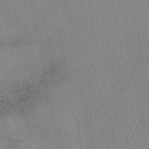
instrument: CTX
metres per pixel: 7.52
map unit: eAb
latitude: 49.6505
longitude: 106.1795
